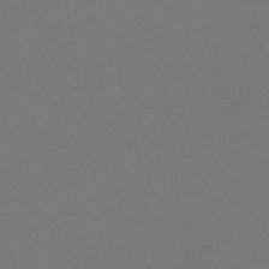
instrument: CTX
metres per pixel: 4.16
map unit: HNb
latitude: -51.8233
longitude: -48.6679
